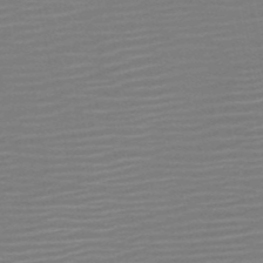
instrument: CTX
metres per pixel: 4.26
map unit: HNb
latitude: -51.9556
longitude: -47.6316
